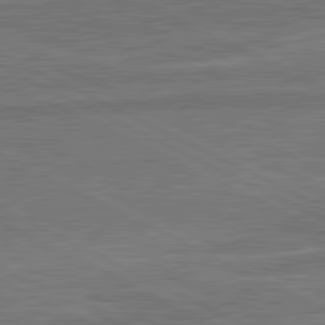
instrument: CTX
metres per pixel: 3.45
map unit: lApd
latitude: 81.0647
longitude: 141.0675
